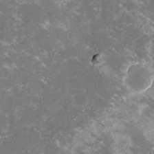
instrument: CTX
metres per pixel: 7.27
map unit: lHvf
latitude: -14.8975
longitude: -99.9150
